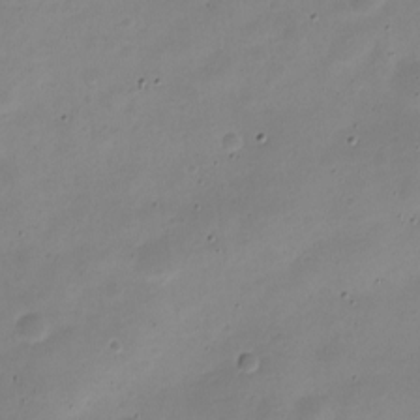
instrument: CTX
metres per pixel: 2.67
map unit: Nve
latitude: -22.1417
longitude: 105.5588
